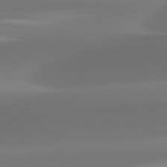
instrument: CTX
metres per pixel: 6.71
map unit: lApd
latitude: 81.8016
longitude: -161.3859
